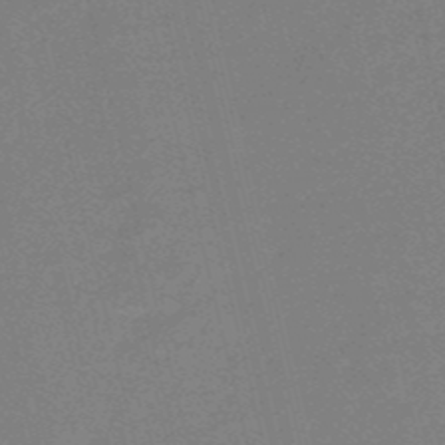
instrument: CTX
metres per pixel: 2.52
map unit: HNb
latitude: -52.1416
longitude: -47.2915
